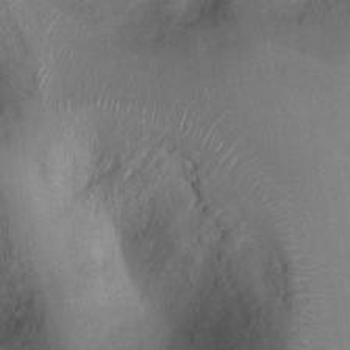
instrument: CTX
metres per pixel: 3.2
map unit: Ht
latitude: 7.4615
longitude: -29.9528
